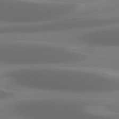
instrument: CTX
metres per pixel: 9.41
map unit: Hpe
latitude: 76.4223
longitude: -132.0444
